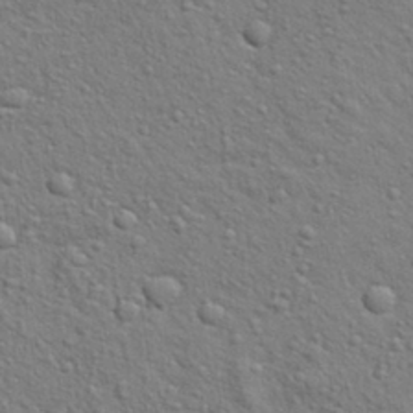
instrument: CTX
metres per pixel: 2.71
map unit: Aa
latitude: 30.3657
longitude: -147.7639
